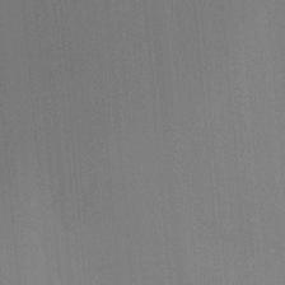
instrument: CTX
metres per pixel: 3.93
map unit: Ht
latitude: -6.1228
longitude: -27.5938
